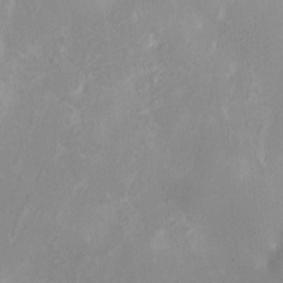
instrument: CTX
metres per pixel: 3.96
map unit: HNhu
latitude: 7.4237
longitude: -5.2537
